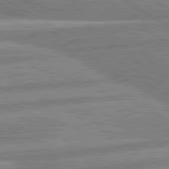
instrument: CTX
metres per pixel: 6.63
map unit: lApd
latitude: 80.4790
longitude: -170.9703
